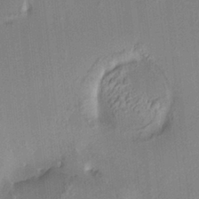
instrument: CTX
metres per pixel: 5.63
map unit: HNhu
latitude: 3.2915
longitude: 9.0297
